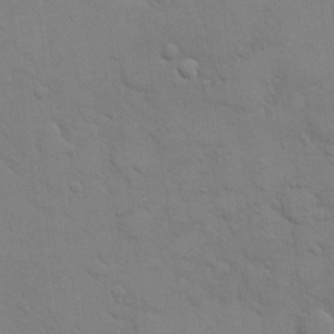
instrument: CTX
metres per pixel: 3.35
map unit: eHh
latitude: 17.1592
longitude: -66.4601
